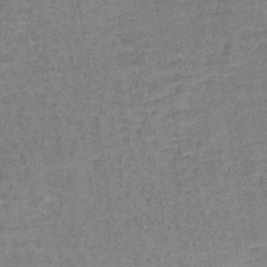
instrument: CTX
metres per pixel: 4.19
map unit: lHb
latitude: -40.9542
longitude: 57.4832
